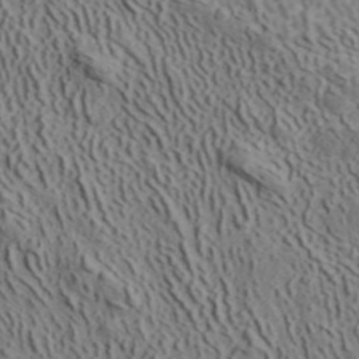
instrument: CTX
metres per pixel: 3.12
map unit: ANa
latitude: 41.1970
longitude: 33.5777
